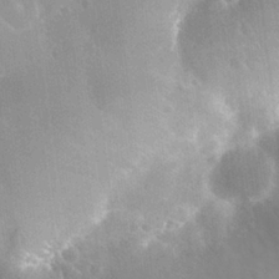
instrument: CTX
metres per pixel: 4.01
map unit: Nhu
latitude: 26.1578
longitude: -55.3482
